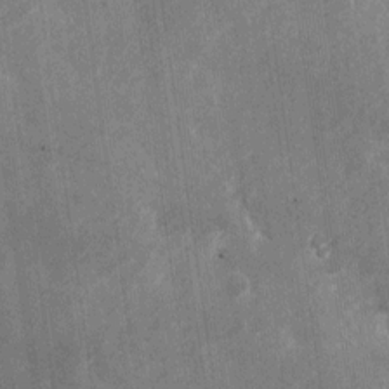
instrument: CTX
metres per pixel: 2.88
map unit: Nhu
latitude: -28.0283
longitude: -74.8569
